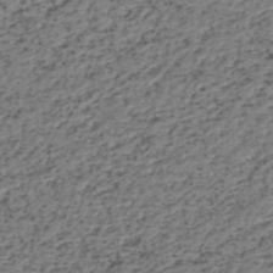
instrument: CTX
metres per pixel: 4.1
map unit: HNhu
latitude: -48.6519
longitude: 30.2928
